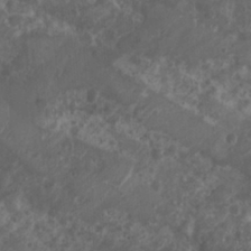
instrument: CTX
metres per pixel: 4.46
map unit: Nhu
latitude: 7.1025
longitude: -21.1214
